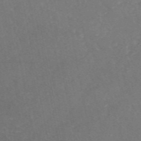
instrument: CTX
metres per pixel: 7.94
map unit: eAb
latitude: 47.3104
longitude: 109.9556
